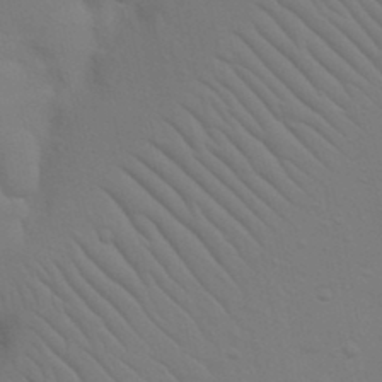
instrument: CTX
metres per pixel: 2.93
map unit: Nhu
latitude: 23.0836
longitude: -73.5749
